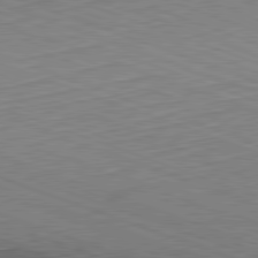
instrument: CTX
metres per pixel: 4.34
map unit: Hpe
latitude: -82.2739
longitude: 13.7856
